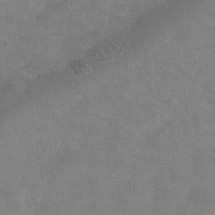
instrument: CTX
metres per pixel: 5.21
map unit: Nhe
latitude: -37.9556
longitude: -113.1214
